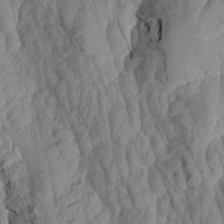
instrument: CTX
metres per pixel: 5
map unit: Aa
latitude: 19.3292
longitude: -146.0822
